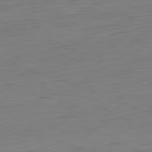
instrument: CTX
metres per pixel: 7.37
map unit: Hpe
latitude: -81.8234
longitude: 9.1620
